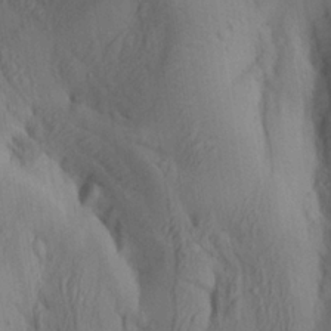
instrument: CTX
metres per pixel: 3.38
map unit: lAa
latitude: 22.4412
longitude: -137.6505
